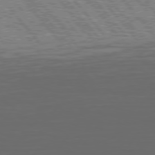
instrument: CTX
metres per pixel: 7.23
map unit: Hpe
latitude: 75.3482
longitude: -125.9150
